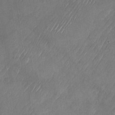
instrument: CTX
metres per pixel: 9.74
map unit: Nhu
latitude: -27.6721
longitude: -62.8191
